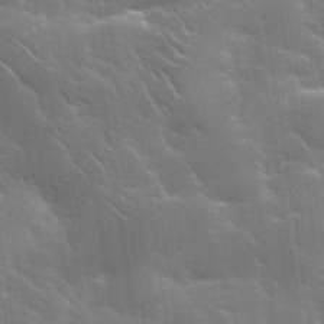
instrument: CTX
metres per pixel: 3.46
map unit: lHvf
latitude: 37.1592
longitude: -91.8772
